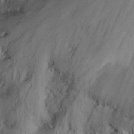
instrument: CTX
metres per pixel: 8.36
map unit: Nhu
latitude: -16.6897
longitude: -49.7072
